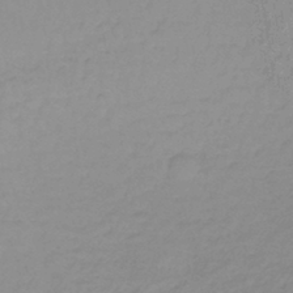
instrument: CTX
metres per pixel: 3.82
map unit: lHb
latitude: -36.5951
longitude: 61.9367
